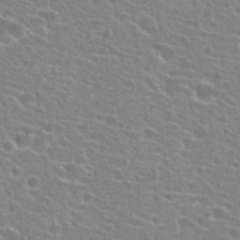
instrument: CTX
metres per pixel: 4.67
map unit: Hto
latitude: 24.3089
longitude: -44.7813
